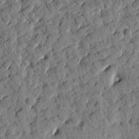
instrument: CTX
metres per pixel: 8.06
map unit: Htu
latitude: 1.5182
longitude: 178.5951
